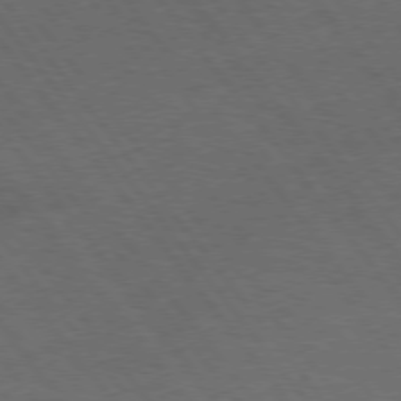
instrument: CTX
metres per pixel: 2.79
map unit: Hpe
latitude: 74.8191
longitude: -141.5749
